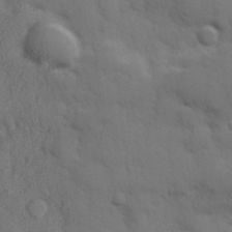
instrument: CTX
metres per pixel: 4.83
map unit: Hve
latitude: 24.6868
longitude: 148.1228
